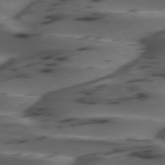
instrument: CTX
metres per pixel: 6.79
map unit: lApd
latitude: 75.1403
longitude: -70.4979
